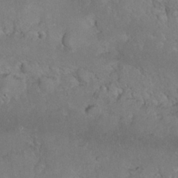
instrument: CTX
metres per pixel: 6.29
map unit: Nhu
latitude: 27.0836
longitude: -65.9339
